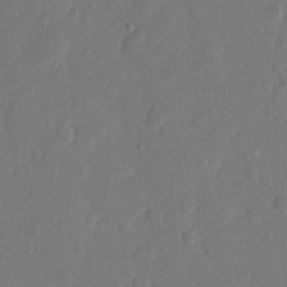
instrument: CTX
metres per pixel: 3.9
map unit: eHh
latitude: 11.9906
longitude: -67.9339
